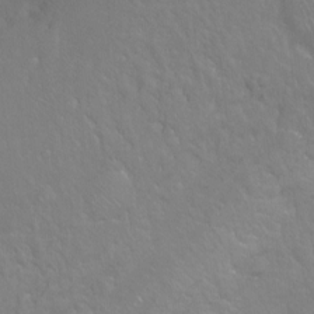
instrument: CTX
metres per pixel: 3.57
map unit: Ht
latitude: -7.8044
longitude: -37.6883
